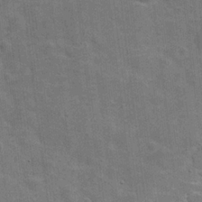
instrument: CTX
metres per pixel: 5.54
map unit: Hve
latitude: 18.8380
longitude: 151.9178
